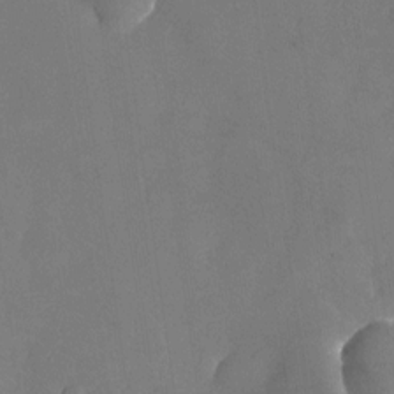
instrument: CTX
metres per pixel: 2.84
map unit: Nhu
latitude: -26.3495
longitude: -70.5546
